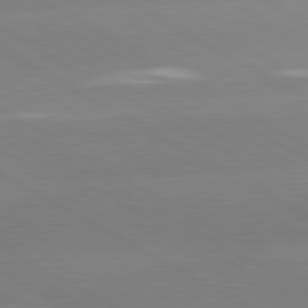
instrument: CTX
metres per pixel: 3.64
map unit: lApd
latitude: 80.5168
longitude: -153.0837
